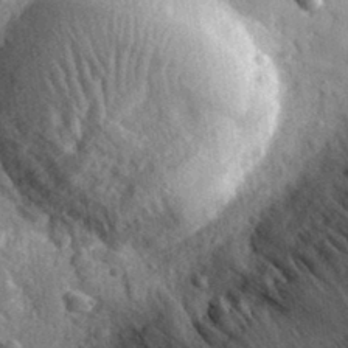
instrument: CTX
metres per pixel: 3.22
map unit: eHh
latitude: 34.3656
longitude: -80.2145
